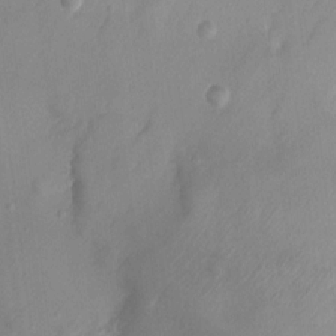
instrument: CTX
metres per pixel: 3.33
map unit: Nhu
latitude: 5.3293
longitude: -18.3467
